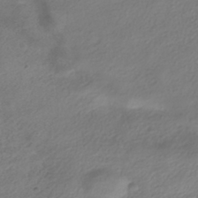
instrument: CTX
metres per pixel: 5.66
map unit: HNhu
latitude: -40.1795
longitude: 104.4251
